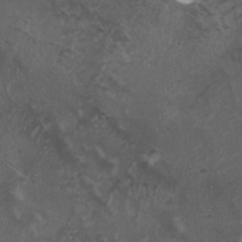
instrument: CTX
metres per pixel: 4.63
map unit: HNhu
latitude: 4.1767
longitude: 3.5588
